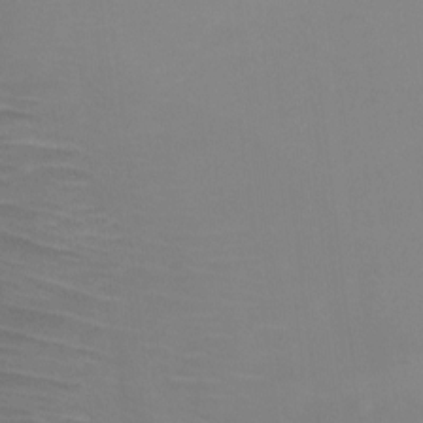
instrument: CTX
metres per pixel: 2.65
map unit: Ht
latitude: 0.0633
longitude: -32.9514
